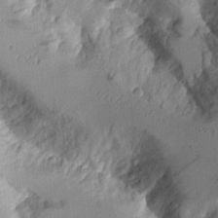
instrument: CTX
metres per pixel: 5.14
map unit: Aa
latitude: 10.3090
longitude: -127.6316
